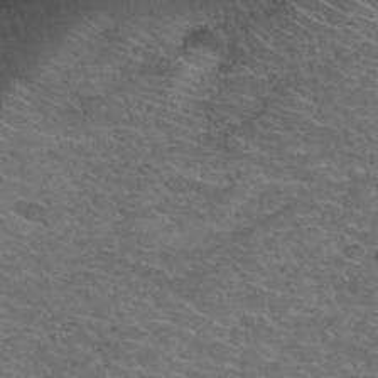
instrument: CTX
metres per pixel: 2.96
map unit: Hto
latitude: 33.1970
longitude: -49.9717
